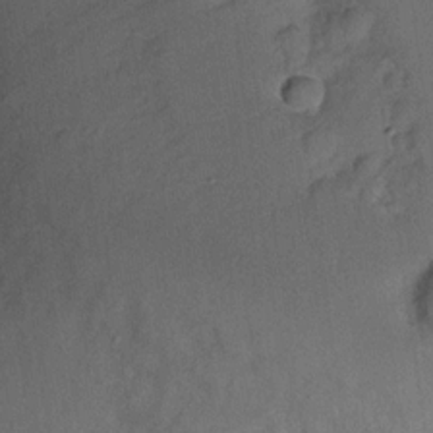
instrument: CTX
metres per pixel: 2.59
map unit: Hve
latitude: -27.9178
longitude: 92.3873
